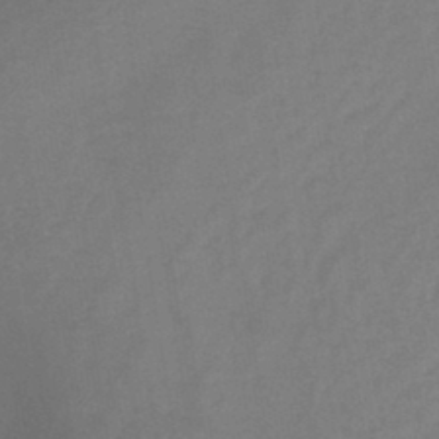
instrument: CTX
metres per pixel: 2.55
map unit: HNb
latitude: -43.8800
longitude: -39.2537
